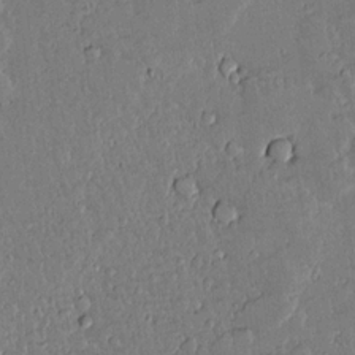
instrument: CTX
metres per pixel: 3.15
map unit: lAvf
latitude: 14.8380
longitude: -127.6127
